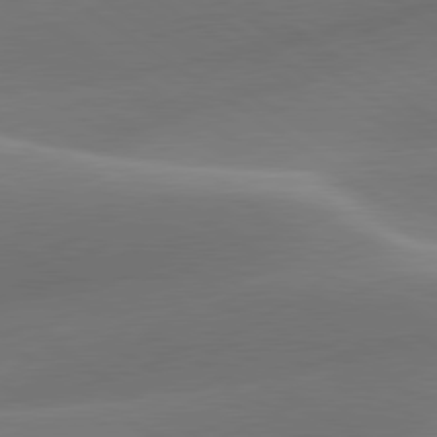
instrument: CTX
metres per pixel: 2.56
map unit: lApd
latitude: 79.9150
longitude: -91.7072
